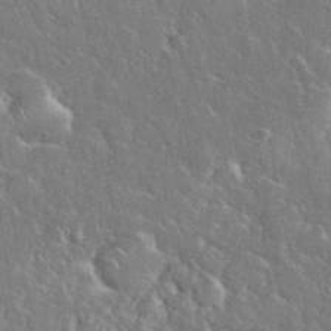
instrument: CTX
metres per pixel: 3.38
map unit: eHh
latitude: 37.1026
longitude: -61.9528
